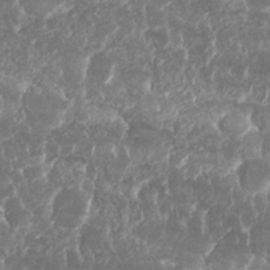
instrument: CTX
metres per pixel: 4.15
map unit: Nhu
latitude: 25.7449
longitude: -61.0647
